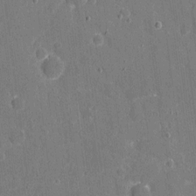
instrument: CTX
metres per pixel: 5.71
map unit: eHh
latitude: 6.3089
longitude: -67.8583
